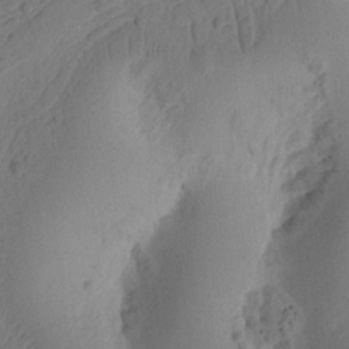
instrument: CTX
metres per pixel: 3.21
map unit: Ht
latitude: 10.8569
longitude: -74.3278
